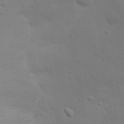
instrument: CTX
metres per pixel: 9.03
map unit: Nhu
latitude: 22.4412
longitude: -73.3671
